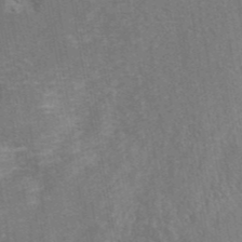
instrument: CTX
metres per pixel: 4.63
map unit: eAb
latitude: 42.8569
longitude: 106.7275
